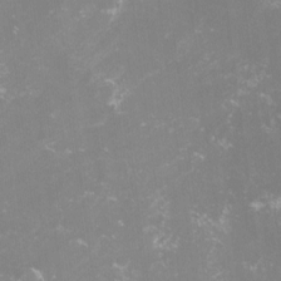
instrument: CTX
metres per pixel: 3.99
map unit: lHvf
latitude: -14.8030
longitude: -100.4412
